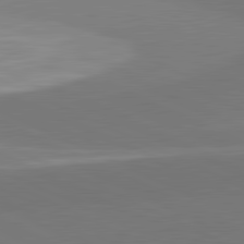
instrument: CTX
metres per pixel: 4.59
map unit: lApd
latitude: 81.7072
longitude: 150.7652
